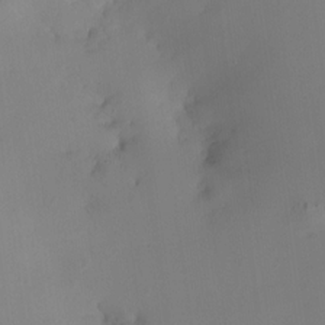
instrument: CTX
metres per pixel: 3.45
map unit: HNhu
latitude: 8.2712
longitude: 8.5385
